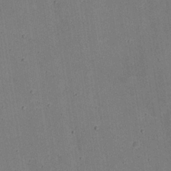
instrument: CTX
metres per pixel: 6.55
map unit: Nhu
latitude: 25.5371
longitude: -71.7638
